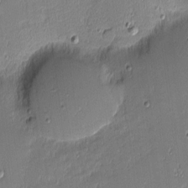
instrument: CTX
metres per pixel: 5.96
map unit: eHh
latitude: -3.0675
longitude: -82.9891
